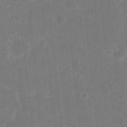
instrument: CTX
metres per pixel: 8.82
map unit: eHh
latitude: 21.5938
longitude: -63.1781
